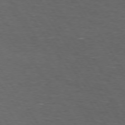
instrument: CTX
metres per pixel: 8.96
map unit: Hpe
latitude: 73.3104
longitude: -125.0836
